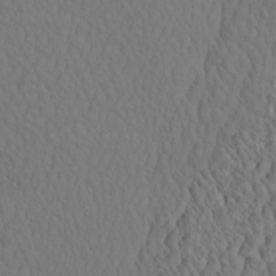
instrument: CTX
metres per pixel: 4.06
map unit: eHh
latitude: -2.9730
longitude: 15.2376
